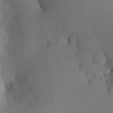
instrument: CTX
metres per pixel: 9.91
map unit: HNhu
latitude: 8.0633
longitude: 16.2740
